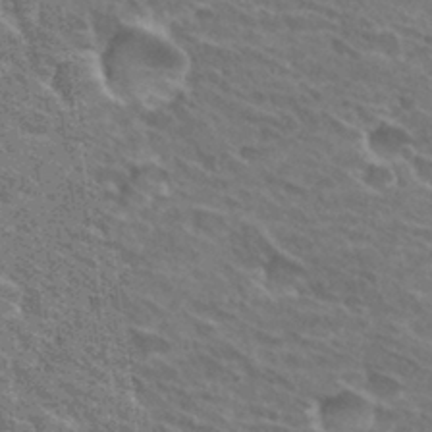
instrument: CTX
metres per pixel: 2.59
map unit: Hto
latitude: 31.4616
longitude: -44.2900
